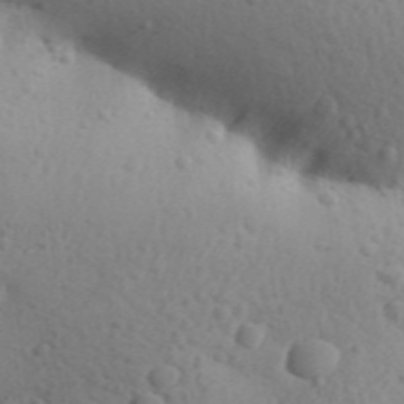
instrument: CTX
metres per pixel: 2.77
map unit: Aa
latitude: 30.8191
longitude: -146.4790
